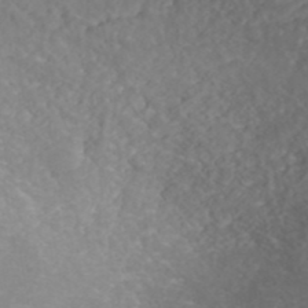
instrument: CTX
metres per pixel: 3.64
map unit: ANa
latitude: 42.4223
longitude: 27.8611
